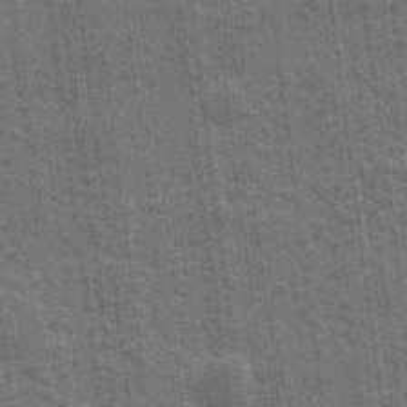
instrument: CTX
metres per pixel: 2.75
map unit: eHh
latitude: 7.9717
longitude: -74.4412
